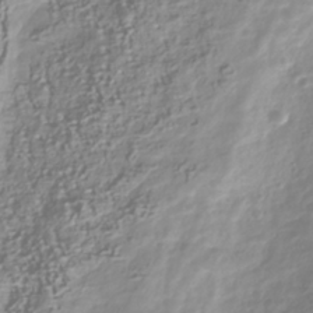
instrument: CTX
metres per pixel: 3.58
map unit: Nhu
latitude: -40.4251
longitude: -82.8002
